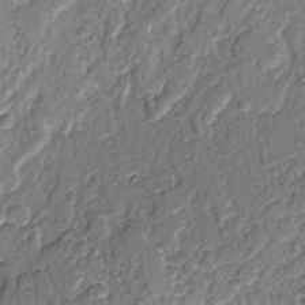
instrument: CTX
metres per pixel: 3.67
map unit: lAvf
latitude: -2.2550
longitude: -109.6882
